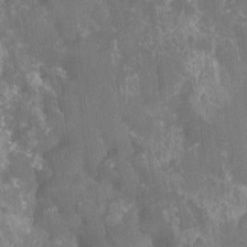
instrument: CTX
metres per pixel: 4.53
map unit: Aa
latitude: -11.6155
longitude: -68.3467
